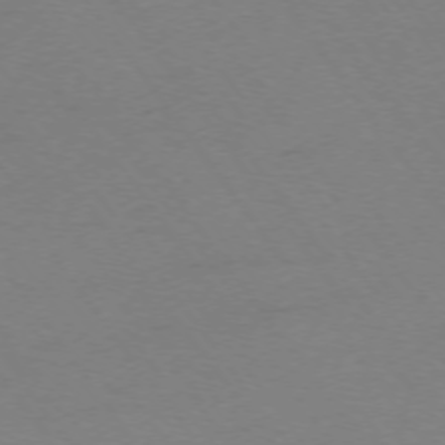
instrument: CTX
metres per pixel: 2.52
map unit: Ap
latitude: -74.5385
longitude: -73.1026
